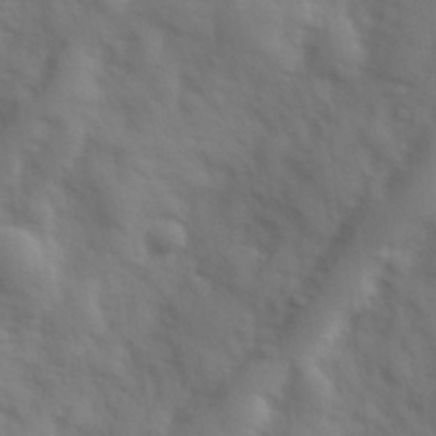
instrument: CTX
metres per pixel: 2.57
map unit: Hve
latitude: 32.4223
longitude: 150.8975
